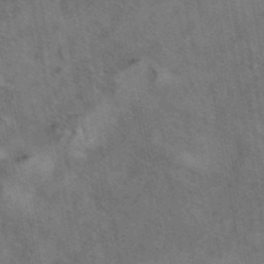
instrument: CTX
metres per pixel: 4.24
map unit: eAb
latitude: 42.7813
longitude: 109.0864
